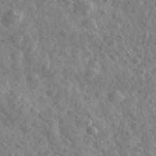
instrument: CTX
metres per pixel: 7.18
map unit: Ave
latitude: 38.8569
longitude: -106.7813
